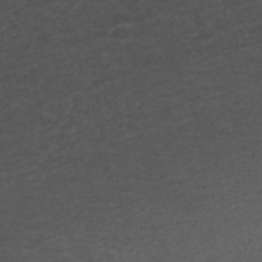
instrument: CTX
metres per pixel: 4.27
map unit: ANa
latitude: 39.2726
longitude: 22.9164
